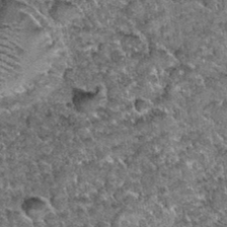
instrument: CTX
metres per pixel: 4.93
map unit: Hto
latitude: 34.9702
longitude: -52.3845
